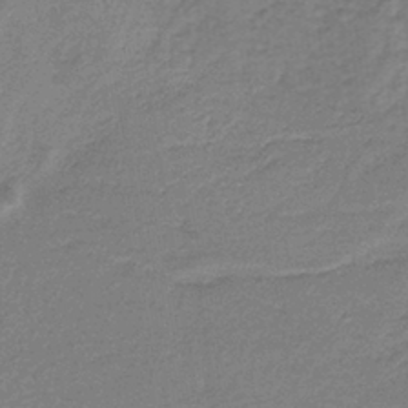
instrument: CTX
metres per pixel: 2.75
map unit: HNb
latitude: -35.5399
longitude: 59.7288
